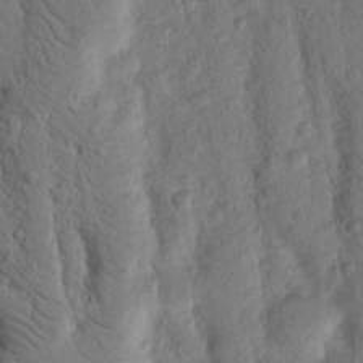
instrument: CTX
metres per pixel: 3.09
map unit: Nhu
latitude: 18.3089
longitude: -76.8191
